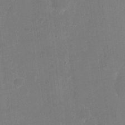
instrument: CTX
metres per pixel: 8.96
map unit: eHh
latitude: 5.9339
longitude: -66.6679
